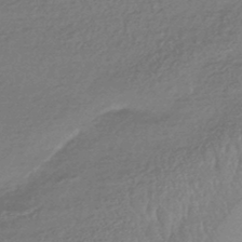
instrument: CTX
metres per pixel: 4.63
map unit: HNhu
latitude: -45.6344
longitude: 93.6344
